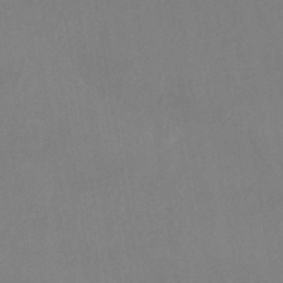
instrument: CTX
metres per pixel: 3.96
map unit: HNhu
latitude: -43.9178
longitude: 94.5384
